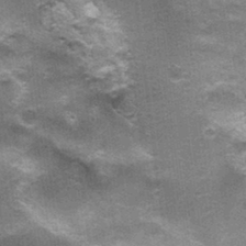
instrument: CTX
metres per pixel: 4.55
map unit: Nhu
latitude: 2.1955
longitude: -17.2537
